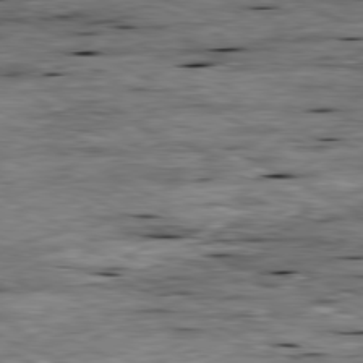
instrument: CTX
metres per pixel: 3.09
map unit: Ap
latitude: -80.9920
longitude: -88.5735
